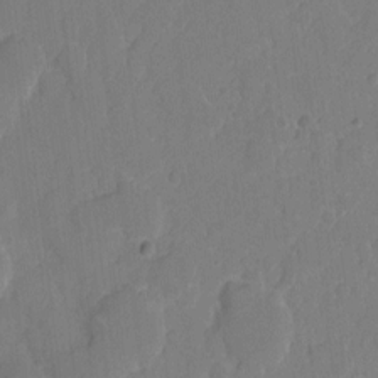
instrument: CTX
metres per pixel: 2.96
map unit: eHh
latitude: 5.8205
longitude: -66.3656
